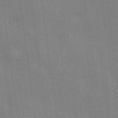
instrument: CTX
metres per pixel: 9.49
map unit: lHvf
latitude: 20.8947
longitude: 142.9919
